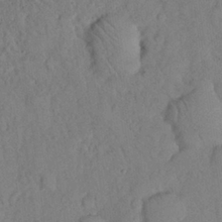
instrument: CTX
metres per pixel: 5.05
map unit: Nhu
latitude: 26.8758
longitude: -72.7436
